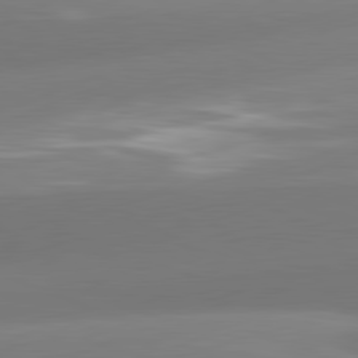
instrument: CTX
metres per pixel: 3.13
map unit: lApd
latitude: 81.3104
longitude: -162.4223
